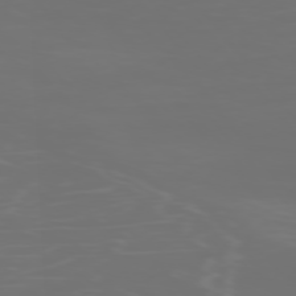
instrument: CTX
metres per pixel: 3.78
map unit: Ap
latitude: -77.3321
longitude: -71.9528
